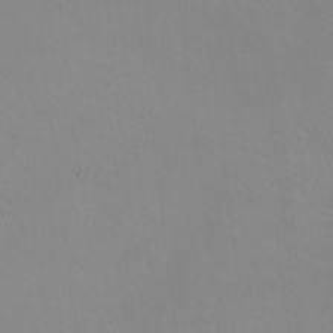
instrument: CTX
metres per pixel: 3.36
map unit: HNhu
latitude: -1.0865
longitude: -2.4223
